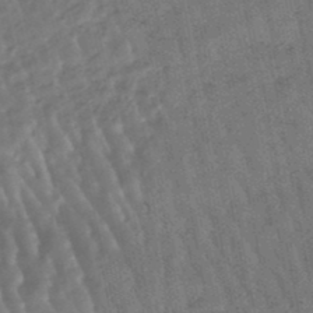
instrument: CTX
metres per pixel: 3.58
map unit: lHb
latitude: -47.5777
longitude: 76.7463
